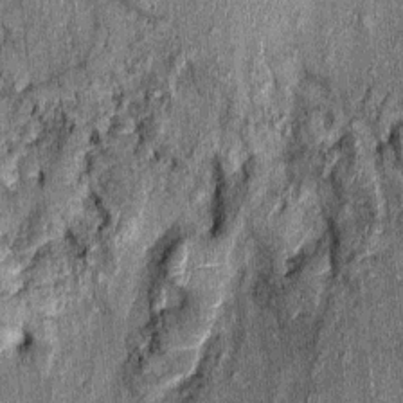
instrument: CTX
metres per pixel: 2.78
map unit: Nhu
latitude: -0.3685
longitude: -14.9703
